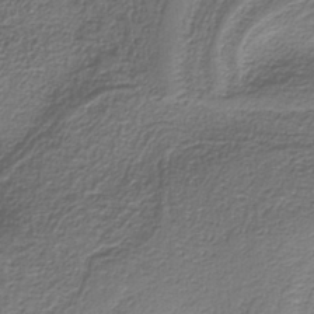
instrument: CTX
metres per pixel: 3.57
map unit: eAb
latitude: -38.5763
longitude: 52.9541
